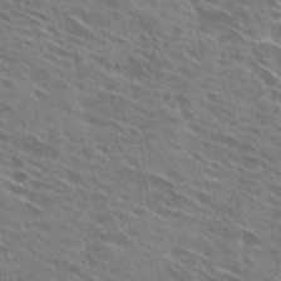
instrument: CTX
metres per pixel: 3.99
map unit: Hto
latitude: 28.6112
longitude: -44.7246
